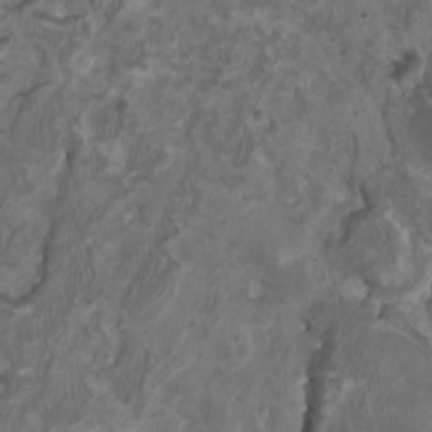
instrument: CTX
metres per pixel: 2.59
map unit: HNhu
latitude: 2.6490
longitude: -3.1970
